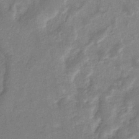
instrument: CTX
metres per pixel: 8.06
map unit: eHb
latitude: -34.9353
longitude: 74.3685
